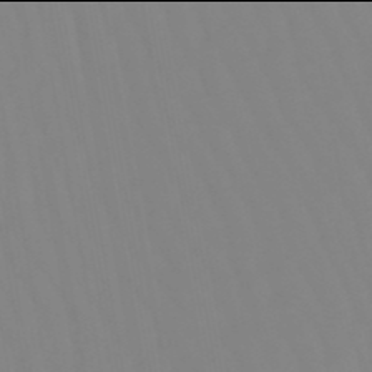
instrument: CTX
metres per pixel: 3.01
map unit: eHb
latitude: -50.0094
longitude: 74.4440
